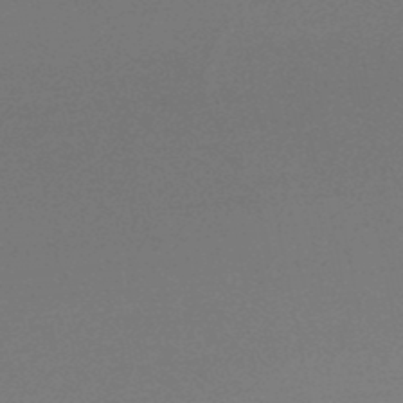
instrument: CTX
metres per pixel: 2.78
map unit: lHb
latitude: -48.2929
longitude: 66.4062
